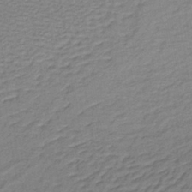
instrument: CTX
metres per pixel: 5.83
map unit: lHb
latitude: -38.3873
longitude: 59.1431
